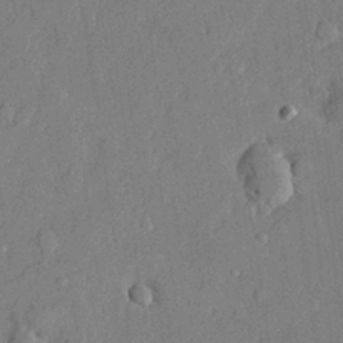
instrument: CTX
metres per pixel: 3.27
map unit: lHvf
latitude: 22.1956
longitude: 144.3684
